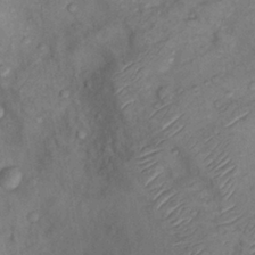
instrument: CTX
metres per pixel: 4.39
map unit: Nhu
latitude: 9.4427
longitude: -25.7260
